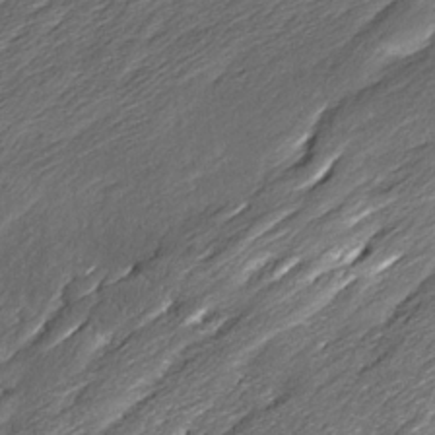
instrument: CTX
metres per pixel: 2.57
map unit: Ave
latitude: 15.8206
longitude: -136.4790
